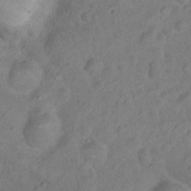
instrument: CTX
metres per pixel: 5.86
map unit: Nhu
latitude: 10.9136
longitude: -26.6491
